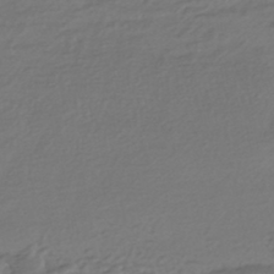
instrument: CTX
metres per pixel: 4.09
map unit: HNhu
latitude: -44.6141
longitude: 95.4643
